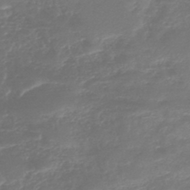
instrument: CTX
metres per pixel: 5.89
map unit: lHb
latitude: -45.6344
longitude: 73.6722
